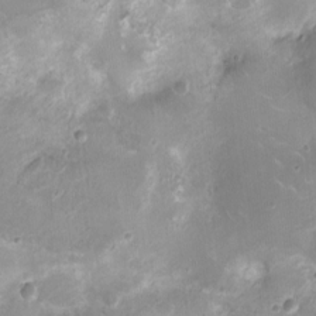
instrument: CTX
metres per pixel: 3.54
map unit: Ht
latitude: -4.8597
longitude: -15.5749
